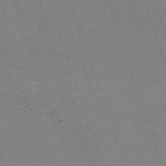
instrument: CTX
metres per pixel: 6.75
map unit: Nhu
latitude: -68.0850
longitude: 37.8422
